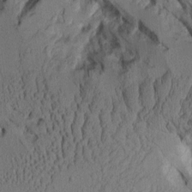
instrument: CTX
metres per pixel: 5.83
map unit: Aa
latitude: 9.1592
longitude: -127.5560
